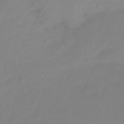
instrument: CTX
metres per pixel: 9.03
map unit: Htu
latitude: -16.0283
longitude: -46.4979
